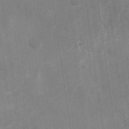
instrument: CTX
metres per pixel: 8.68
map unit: Nhu
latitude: -27.5399
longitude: -74.7246
